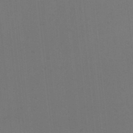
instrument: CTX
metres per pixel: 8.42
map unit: HNhu
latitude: -2.6518
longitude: -1.7638
